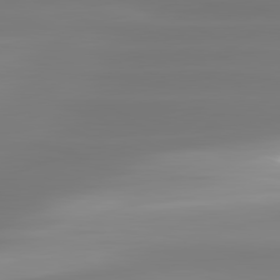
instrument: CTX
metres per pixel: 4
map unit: lApd
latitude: 81.1781
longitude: -134.3278
